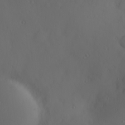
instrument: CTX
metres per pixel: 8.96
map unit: Hve
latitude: 13.5560
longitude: -91.1025
